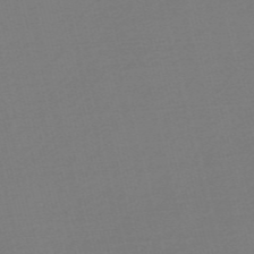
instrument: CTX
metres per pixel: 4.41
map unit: Nve
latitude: -56.5385
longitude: 62.8408
